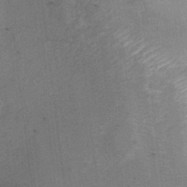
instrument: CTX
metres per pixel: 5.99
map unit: Ht
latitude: 4.7435
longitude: -28.6679
